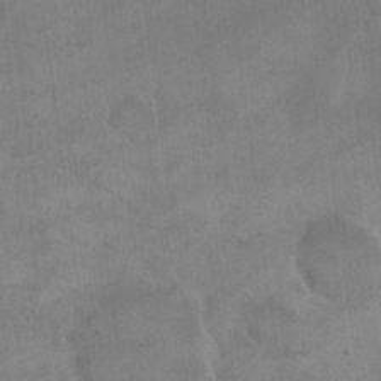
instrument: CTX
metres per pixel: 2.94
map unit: eHh
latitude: 18.2144
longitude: -65.4426
